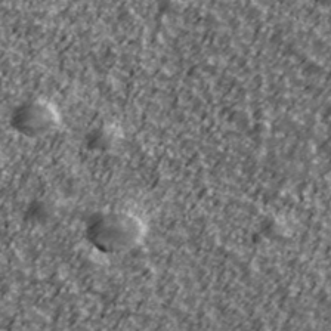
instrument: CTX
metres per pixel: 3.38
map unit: Ave
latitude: 41.8772
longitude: -113.8583
